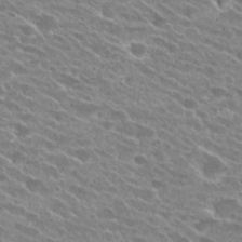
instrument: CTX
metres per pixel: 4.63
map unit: Hto
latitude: 25.3292
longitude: -41.7449
